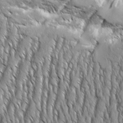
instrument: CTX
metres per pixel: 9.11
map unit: Aa
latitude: 8.3090
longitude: -129.9150
